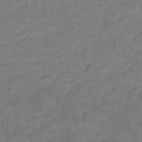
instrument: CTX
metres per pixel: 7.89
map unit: lHb
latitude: -42.9163
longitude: 69.1431
